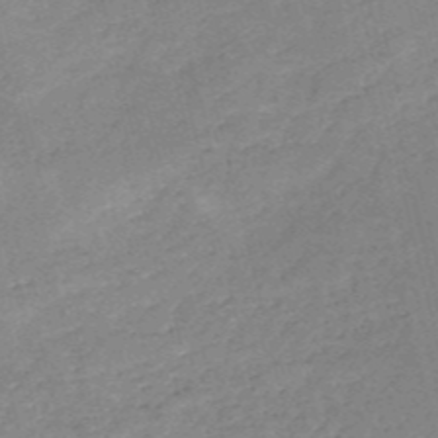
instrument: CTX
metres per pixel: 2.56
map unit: HNb
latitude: -53.3698
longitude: -36.8380
